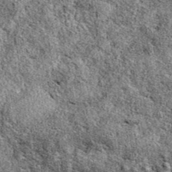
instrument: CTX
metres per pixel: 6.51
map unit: eAb
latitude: 38.7246
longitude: 105.7477
